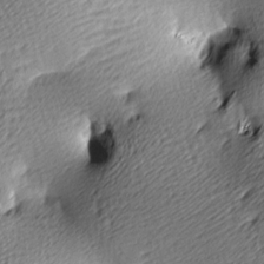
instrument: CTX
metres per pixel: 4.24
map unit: lAa
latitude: -9.7855
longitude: -126.2712
